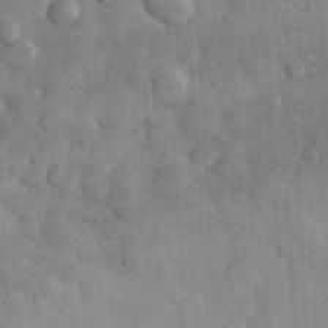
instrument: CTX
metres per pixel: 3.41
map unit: eHh
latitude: 32.3656
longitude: -69.4616
